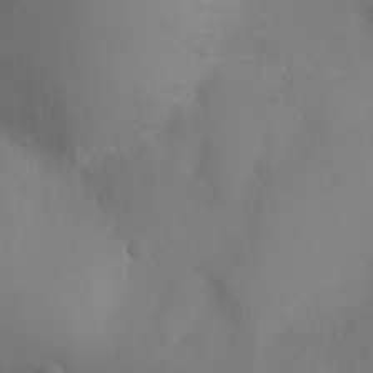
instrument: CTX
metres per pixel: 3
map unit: Ht
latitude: -4.0283
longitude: -25.8205
